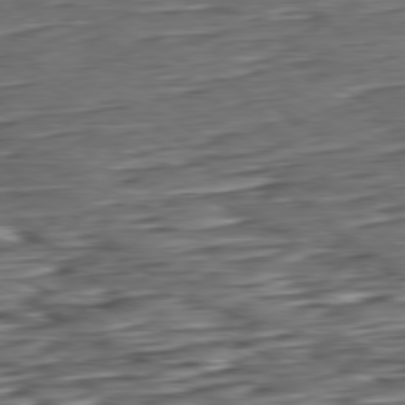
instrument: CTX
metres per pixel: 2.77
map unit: Hpe
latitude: -80.5763
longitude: 21.5777
